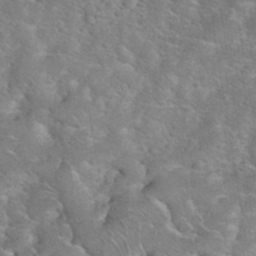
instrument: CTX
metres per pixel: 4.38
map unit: eHh
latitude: 35.9150
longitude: -64.6490
